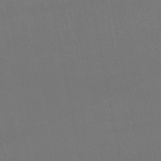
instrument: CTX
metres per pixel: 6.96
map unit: eHb
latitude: -50.6140
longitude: 70.8975
